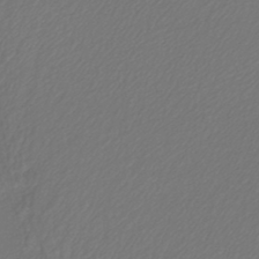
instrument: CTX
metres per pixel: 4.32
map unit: lHb
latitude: -43.2187
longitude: 70.6708
